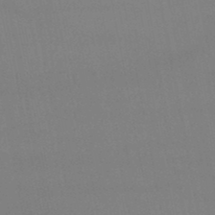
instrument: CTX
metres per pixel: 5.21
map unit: lHb
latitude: -48.1039
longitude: 62.2739
